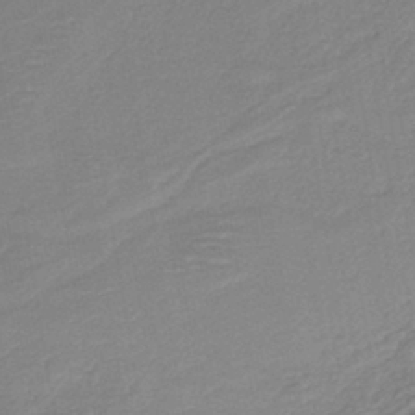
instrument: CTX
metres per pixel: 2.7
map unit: HNb
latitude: -41.5588
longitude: 51.2754
